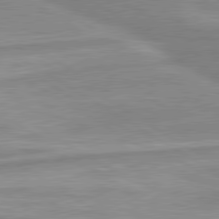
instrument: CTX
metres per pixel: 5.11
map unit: lApd
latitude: 80.2900
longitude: -172.2522
